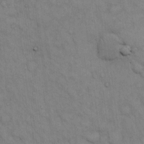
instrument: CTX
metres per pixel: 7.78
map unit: Hto
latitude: 13.3860
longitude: -60.6679
